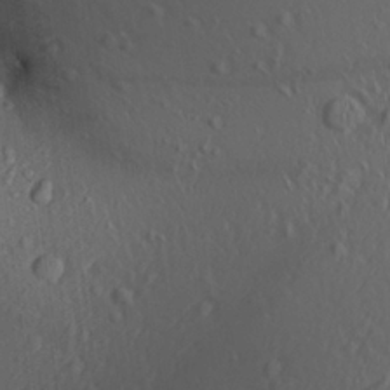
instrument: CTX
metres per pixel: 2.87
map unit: Aa
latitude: 26.4412
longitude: -136.1956
